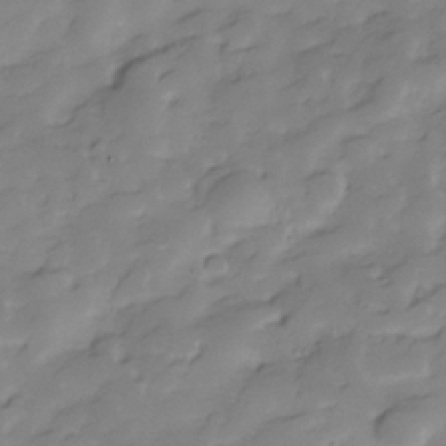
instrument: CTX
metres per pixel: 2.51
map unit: Hve
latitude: -28.9542
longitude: 91.5022
